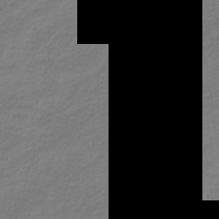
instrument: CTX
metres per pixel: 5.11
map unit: HNb
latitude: -37.9556
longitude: 54.5952
